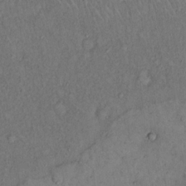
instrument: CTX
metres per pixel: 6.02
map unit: eHh
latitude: 16.3278
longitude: -62.2334
